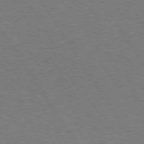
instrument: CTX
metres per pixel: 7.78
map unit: Hpe
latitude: 73.4616
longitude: -123.5182
